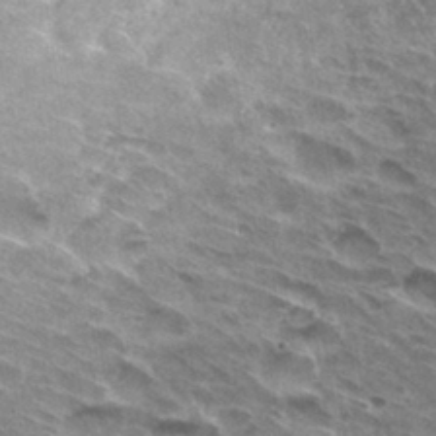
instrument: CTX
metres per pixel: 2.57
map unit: Hto
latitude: 31.5938
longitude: -45.0458
